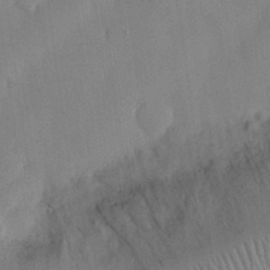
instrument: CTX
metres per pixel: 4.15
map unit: Nhu
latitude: 27.2159
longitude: -69.8206
